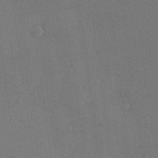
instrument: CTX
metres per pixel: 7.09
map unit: Nve
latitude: -7.5210
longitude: 174.1605
